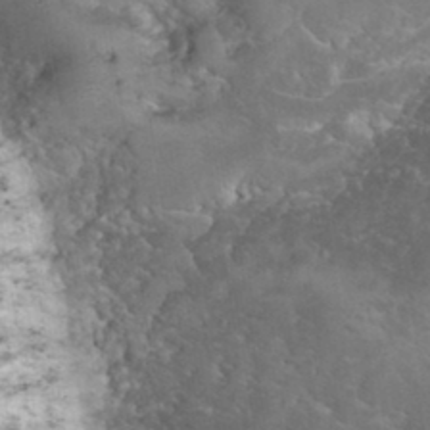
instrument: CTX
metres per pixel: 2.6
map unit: eHh
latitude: 34.3845
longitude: -65.2537
